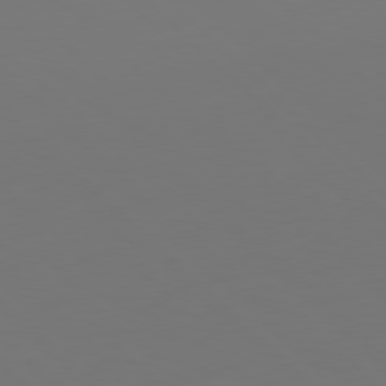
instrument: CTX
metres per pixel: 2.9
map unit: Hpe
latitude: 77.9339
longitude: -175.4049
